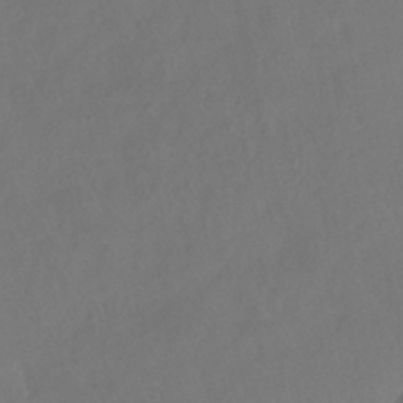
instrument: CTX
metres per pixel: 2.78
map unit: HNhu
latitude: -41.1620
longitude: 97.6155
